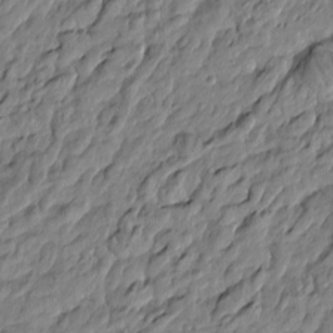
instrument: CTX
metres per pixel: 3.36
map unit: Htu
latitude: -5.6155
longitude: 177.7478
